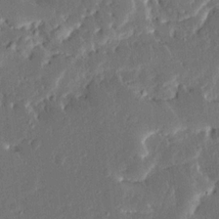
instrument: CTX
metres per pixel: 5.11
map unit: Ave
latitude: 15.0270
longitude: -138.9703
